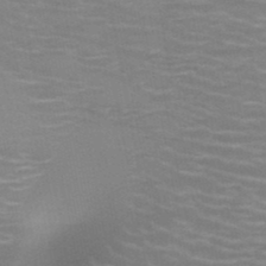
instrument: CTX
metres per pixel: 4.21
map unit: HNb
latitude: -46.7652
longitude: -46.9325
